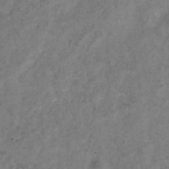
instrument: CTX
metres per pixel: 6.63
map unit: Hve
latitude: -34.1228
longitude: 89.8044
